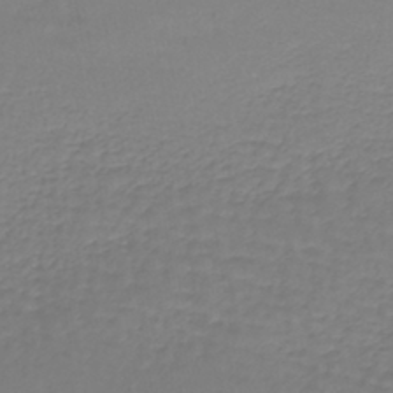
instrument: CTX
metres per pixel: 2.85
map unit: lHb
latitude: -42.4628
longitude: 71.5777
